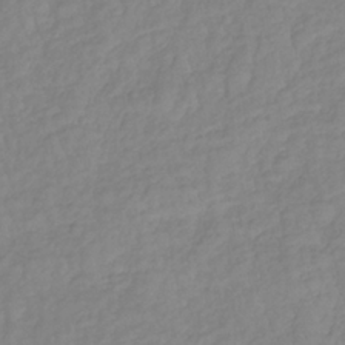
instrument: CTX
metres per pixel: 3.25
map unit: lHb
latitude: -37.3509
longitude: 70.0283
